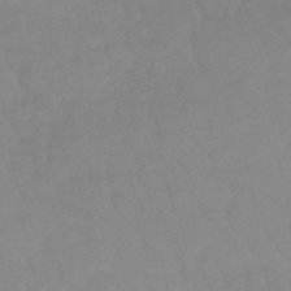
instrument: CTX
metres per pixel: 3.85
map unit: lHb
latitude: -48.5007
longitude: 77.1431
